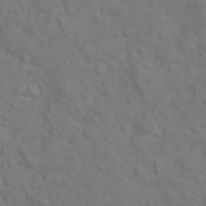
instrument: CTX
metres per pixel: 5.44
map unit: eHh
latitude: 1.2537
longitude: -56.4789
